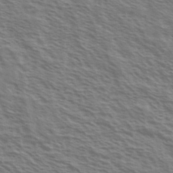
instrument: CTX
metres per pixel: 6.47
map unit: Ave
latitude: 37.4616
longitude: -111.3293
